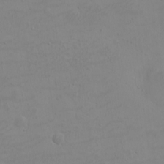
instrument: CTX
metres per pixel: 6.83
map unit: eHh
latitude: -3.0486
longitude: -74.7246
